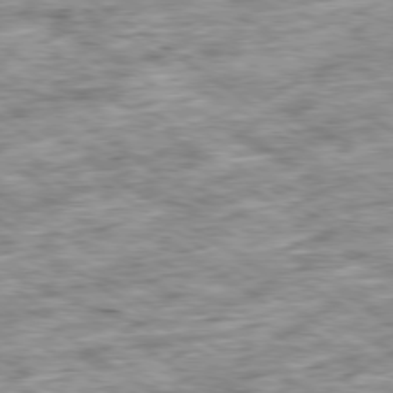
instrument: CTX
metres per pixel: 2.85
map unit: Ap
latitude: -79.5966
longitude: -75.5371
